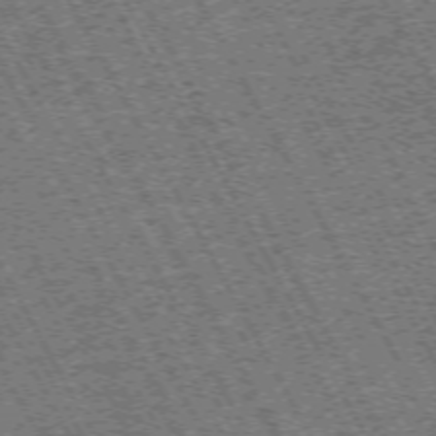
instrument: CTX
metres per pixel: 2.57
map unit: Hpe
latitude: -71.6533
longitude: 11.3132
